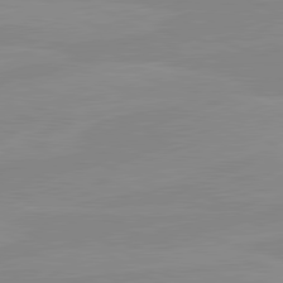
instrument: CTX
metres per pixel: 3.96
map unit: lApd
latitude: 80.6113
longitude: -176.3089
